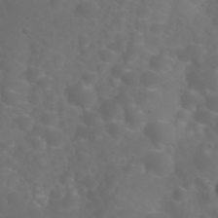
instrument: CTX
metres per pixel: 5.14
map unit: Nhu
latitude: 27.5560
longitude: -55.4048
